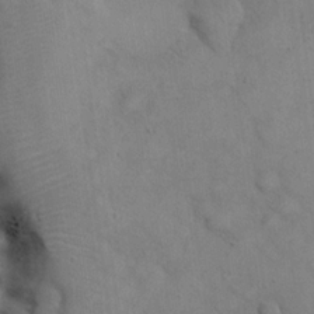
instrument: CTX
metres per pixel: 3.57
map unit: eHh
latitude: 21.1403
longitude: -59.7261
